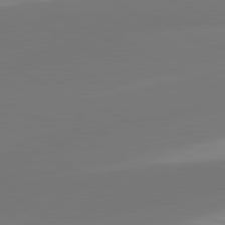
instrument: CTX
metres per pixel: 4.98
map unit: lApd
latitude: 81.4048
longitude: -165.2159
